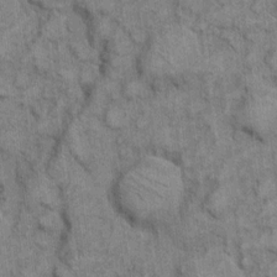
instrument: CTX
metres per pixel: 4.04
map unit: eHh
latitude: 7.3104
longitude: -64.3845
